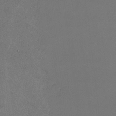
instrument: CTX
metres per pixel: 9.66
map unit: lHvf
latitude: -8.8030
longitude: -100.5168
